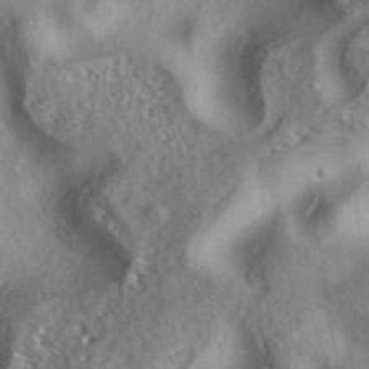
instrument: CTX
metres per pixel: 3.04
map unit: eAb
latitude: 38.3278
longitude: 112.8597
